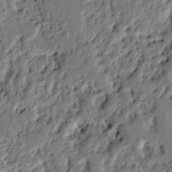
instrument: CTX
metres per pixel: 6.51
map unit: Ht
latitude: 8.8758
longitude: -77.7449
